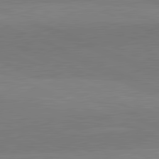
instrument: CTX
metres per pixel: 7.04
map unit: lApd
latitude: 82.0822
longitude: 138.9542
